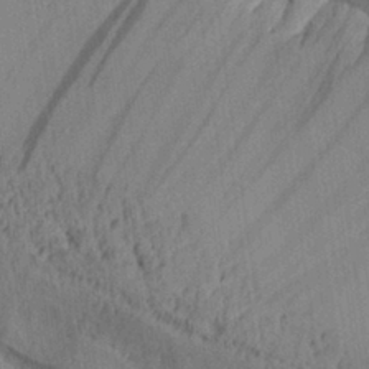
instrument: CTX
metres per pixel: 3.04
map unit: Aa
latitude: 30.1767
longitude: -133.1781
